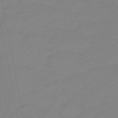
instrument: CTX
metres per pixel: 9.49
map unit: eHb
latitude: -45.8989
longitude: 86.7463
